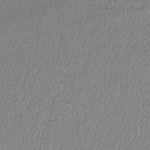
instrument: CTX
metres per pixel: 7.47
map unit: HNhu
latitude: -47.3320
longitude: 103.8611
